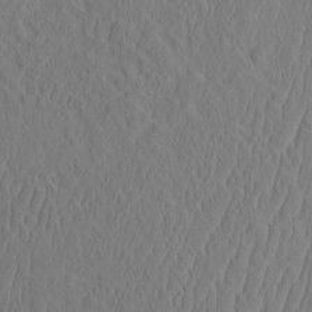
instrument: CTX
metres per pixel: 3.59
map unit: eHh
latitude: -2.4628
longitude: 19.0486
